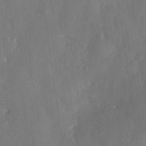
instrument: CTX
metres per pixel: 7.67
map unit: eHh
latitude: 31.8017
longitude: -59.6316
